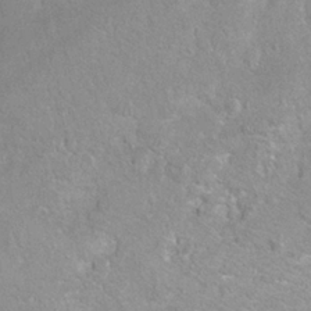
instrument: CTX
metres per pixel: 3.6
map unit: Ht
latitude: 1.3292
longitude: -33.0458
